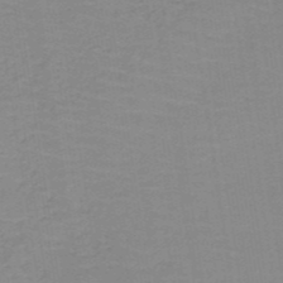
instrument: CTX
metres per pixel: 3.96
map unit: HNb
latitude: -49.4266
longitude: -49.0458
